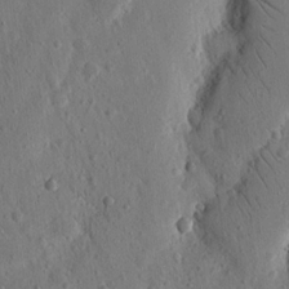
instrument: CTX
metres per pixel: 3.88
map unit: Nhu
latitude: 15.4238
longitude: -77.4804
